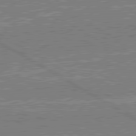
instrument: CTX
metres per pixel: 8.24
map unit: lApd
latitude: 80.4790
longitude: 144.9542
